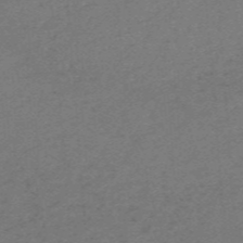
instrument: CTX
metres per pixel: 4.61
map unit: HNb
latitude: -55.1431
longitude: -46.1956
